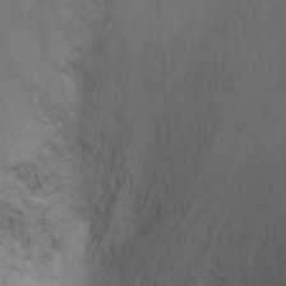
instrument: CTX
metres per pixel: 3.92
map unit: Ht
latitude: -2.1038
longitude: -33.8016
